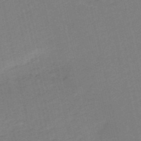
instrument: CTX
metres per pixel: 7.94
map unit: HNb
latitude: -52.9919
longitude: -48.6868
